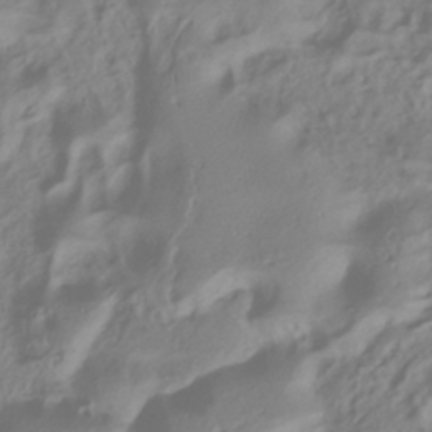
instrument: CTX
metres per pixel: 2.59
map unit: ANa
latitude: -38.3118
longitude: 96.3306
